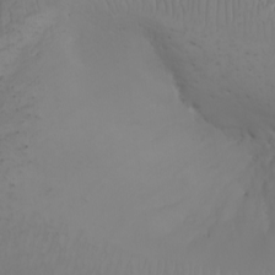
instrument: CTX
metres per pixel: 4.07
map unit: Nhu
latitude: -7.5966
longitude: -90.5735
